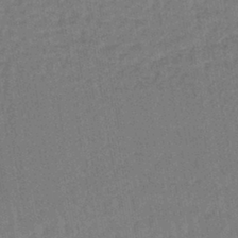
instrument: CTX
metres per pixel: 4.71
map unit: lHb
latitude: -42.1983
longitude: 60.7085
